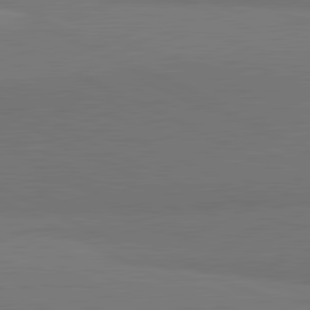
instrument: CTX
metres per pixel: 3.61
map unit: lApd
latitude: 81.8016
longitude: 158.8785
